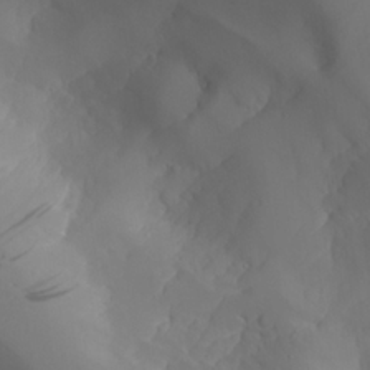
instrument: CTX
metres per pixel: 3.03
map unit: Aa
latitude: 24.6301
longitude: -127.1970
